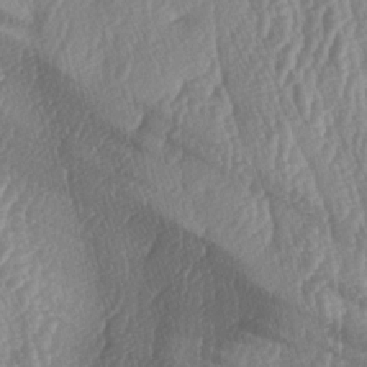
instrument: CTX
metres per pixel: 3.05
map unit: lAa
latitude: -5.5210
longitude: -129.6694
